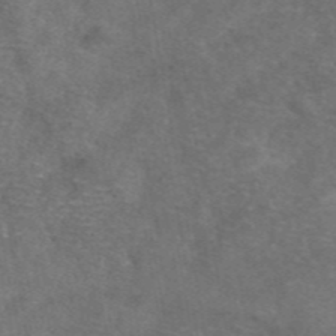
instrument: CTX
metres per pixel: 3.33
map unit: eAb
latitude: 47.8206
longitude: 110.7463
